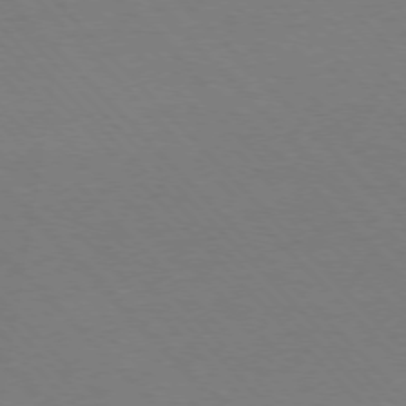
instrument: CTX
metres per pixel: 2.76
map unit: Ap
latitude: -76.7463
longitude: -85.8772
